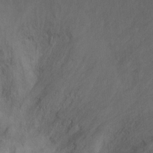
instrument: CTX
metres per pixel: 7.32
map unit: Ht
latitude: -9.5966
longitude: -36.3656
